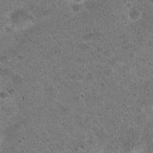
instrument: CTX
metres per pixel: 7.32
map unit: Hto
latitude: 22.8002
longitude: -48.3089
